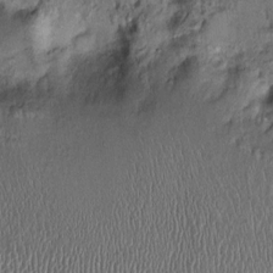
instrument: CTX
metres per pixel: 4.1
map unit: Ht
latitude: -1.7856
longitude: -14.0255
